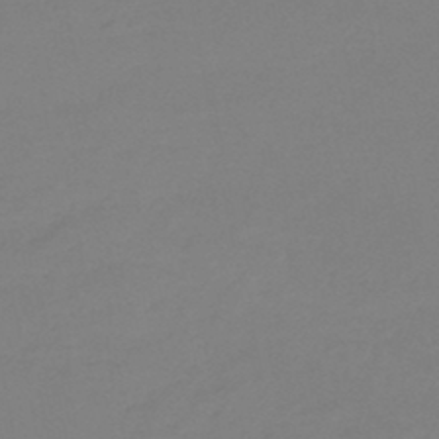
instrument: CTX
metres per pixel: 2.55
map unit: eHb
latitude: -45.6344
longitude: 85.9745
